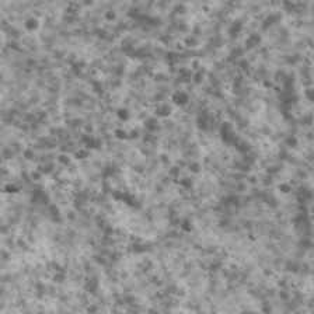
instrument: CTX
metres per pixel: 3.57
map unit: Ave
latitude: 17.2726
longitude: -134.4412
